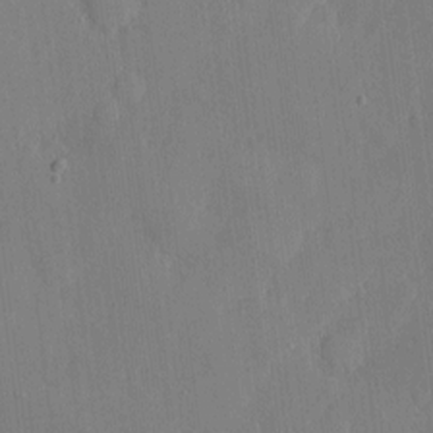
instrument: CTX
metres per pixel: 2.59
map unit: eHh
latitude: 5.5560
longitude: -72.7813
